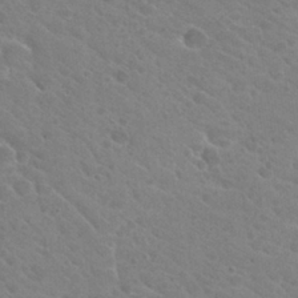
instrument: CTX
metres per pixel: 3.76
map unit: Hto
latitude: 26.5735
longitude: -36.1578
